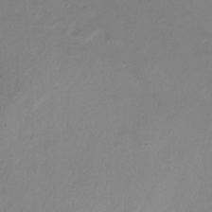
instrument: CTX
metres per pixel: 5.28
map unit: Ht
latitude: -10.4440
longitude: -39.1781
